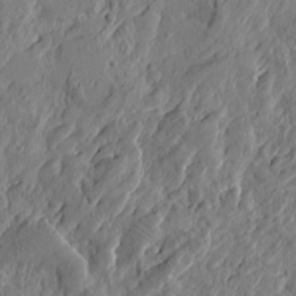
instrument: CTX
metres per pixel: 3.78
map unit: Htu
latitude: -2.5573
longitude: -178.3845
